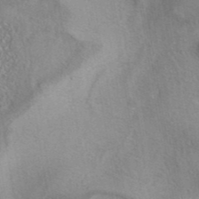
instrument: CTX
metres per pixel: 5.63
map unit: eAb
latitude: 40.8569
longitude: 104.2172
